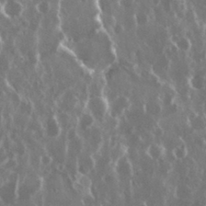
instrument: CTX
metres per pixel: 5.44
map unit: eHh
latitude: 34.7057
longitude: -58.7057
